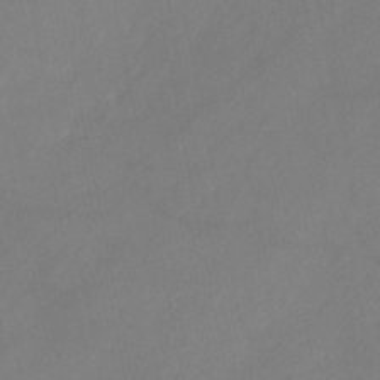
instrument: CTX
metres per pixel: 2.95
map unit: HNhu
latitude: -41.7477
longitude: 101.6721
